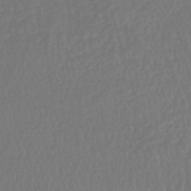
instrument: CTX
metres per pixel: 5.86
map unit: HNhu
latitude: -48.6897
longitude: 102.1228
